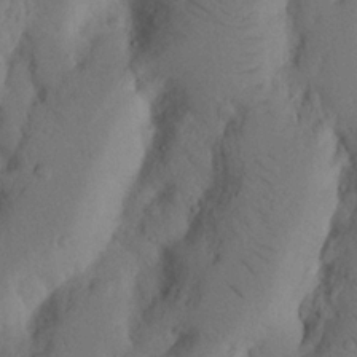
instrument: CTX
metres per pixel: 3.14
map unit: Nhu
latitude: 19.7071
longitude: -75.8583
